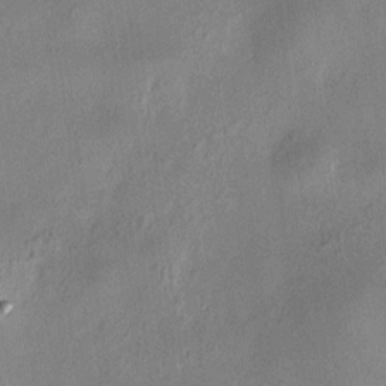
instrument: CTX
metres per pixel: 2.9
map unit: HNhu
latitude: 7.7072
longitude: 12.2740
